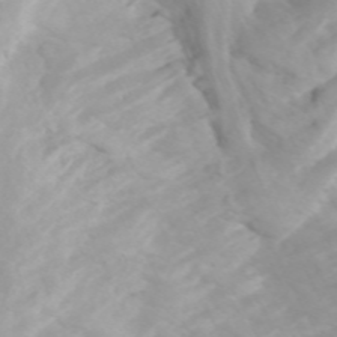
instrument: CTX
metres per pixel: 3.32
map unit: Htu
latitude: -4.6896
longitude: 137.7477
